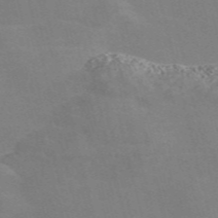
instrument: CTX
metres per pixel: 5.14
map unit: Nve
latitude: -58.1605
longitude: 63.4643
